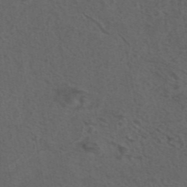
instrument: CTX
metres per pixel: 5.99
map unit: eAb
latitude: 43.5749
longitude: 104.7841
